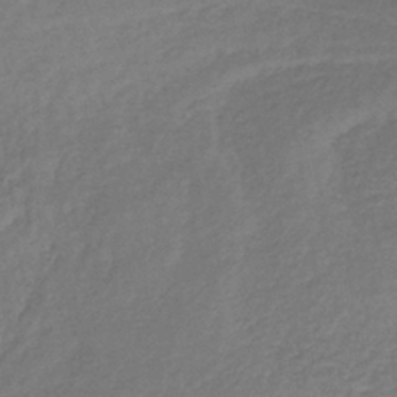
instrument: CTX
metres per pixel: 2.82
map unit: lHb
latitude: -40.2739
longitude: 70.4629
